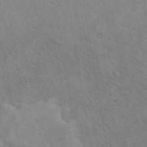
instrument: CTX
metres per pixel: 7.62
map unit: eAb
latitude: 40.6868
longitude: 108.3873
